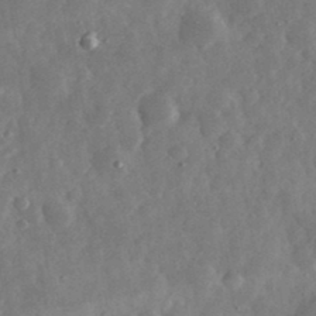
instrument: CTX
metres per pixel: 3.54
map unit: eHh
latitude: 34.5168
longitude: -69.2726
